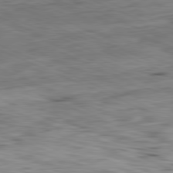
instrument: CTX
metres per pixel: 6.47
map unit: Ap
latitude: -81.6722
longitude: -83.4615
